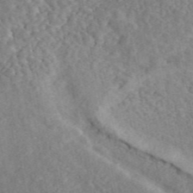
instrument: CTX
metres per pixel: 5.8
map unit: ANa
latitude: 46.7247
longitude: 50.5196
